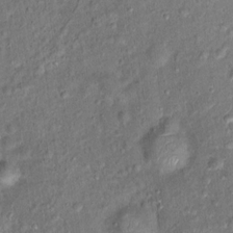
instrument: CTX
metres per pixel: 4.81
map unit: Ht
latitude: 15.0459
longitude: -40.9513
